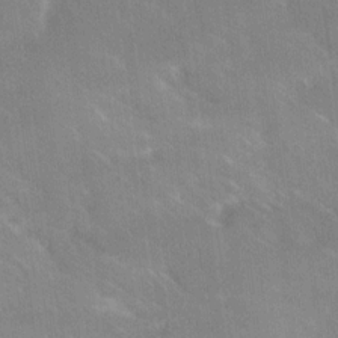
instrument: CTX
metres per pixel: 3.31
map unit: Ave
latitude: 18.9136
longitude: -136.3468
